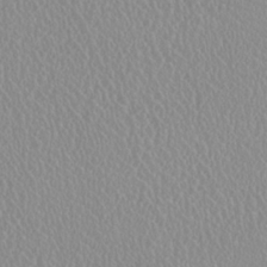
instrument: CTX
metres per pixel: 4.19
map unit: HNhu
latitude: -0.3118
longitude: -1.1592
